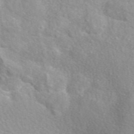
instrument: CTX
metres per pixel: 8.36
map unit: eAb
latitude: 48.7624
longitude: 118.9542
